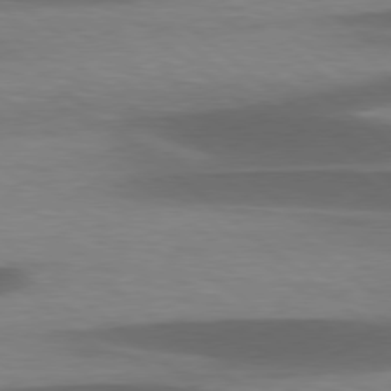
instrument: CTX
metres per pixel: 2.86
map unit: lApd
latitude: 78.5735
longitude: -48.1200
